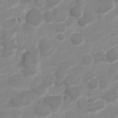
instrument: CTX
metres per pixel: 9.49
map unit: Nve
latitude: -18.5385
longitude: 107.6533
